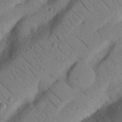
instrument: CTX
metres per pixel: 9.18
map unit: Nhu
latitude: 22.5546
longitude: -74.3467
